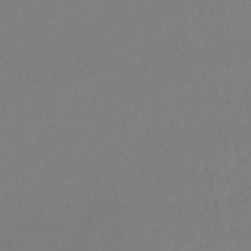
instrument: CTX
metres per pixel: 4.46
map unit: lHb
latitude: -45.1242
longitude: 62.3117
